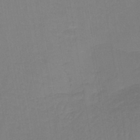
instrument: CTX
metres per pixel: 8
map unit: lHb
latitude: -42.1416
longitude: 64.3307
